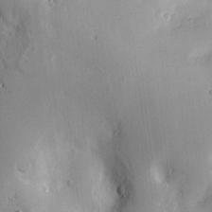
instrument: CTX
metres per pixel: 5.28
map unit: Htu
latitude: -8.8408
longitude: 176.5007
